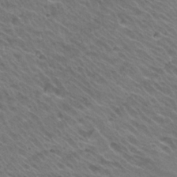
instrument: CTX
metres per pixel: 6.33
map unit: Hto
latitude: 26.7246
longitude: -35.4048
